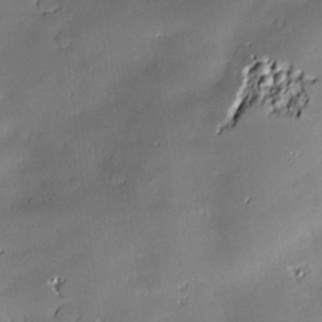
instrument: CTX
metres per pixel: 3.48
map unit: Hve
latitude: -10.3873
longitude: 175.7666
